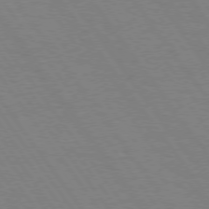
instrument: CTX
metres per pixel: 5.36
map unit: Hpe
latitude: 74.5924
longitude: -137.3860
